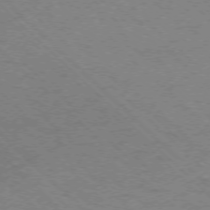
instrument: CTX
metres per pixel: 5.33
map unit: Ap
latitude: -75.4833
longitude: -79.9339
